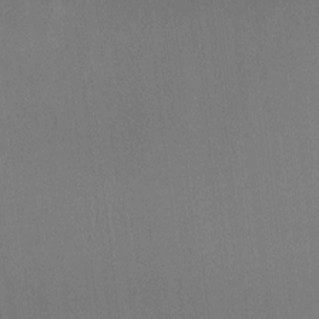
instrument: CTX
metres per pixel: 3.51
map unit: Ht
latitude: -1.8990
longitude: -20.2712
